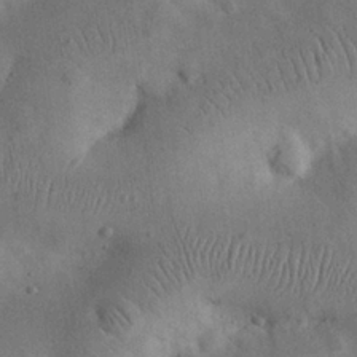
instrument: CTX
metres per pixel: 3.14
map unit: eHh
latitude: 25.5749
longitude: -68.4223
